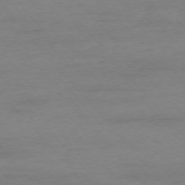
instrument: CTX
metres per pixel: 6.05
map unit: Ap
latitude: -76.5007
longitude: -83.8205
